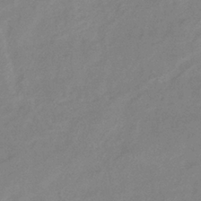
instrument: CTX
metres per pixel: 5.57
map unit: eHb
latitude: -36.9163
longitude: 74.5763
